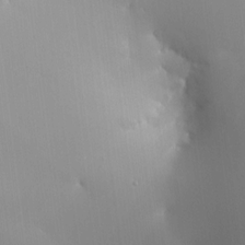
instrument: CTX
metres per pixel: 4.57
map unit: HNhu
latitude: 9.5938
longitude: 15.7100
